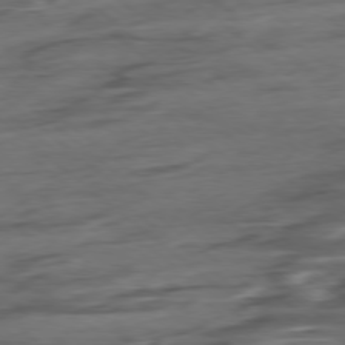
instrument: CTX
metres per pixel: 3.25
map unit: Hpe
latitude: -78.6140
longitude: -19.9717
